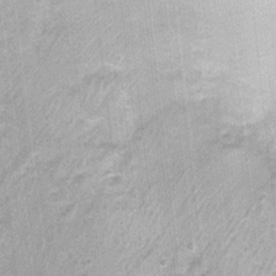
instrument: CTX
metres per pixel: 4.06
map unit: Nhu
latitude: 0.8758
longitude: -17.6316
